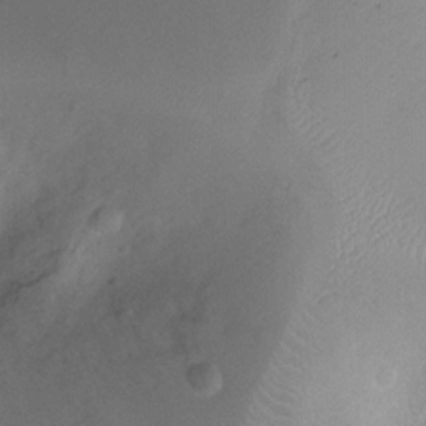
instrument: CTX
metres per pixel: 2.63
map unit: Ht
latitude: -3.7099
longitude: -18.7813
